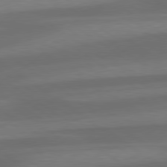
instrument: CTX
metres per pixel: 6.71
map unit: lApd
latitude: 79.5560
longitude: -90.7057
